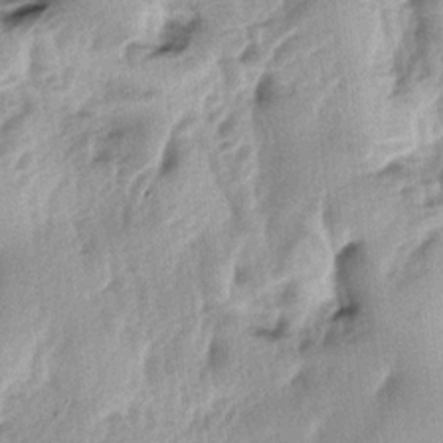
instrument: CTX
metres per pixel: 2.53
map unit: lAa
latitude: -4.7085
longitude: -125.1781
